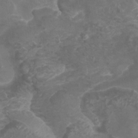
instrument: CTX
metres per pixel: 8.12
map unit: Htu
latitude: 2.9513
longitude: -20.0822
